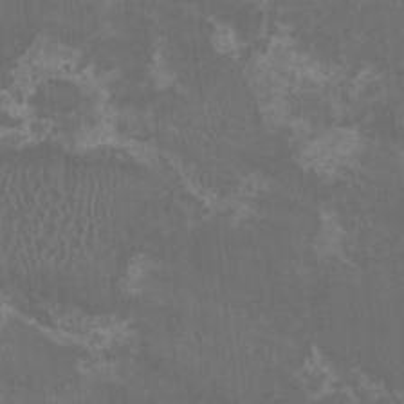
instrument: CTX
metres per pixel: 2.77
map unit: HNhu
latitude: 0.0633
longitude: -2.2711
